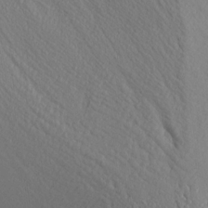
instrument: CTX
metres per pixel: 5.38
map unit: Aa
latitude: 17.5560
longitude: -147.9339
